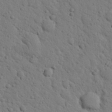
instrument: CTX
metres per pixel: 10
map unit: Nhu
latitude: 22.4601
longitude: -76.9513
